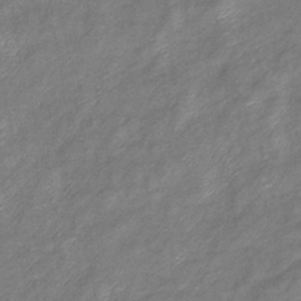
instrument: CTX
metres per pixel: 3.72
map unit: eHb
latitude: -39.1242
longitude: 78.9163
